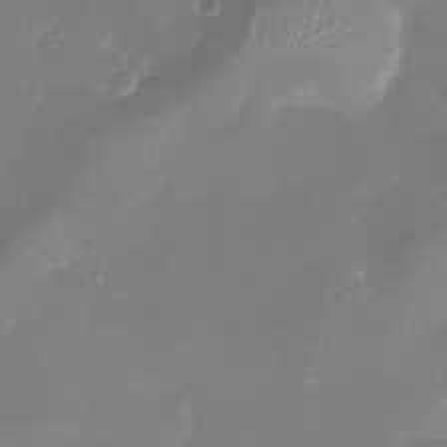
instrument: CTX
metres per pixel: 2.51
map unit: eHh
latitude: -6.2550
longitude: -77.9528
